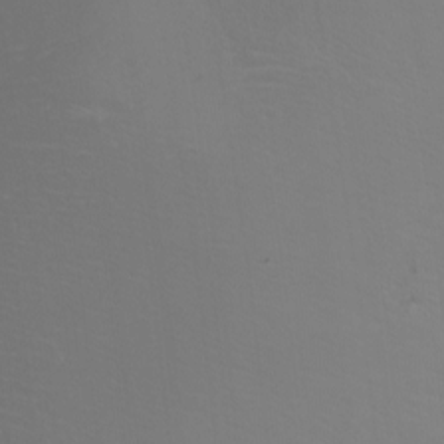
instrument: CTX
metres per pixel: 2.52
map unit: Htu
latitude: -6.1417
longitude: -69.1592
